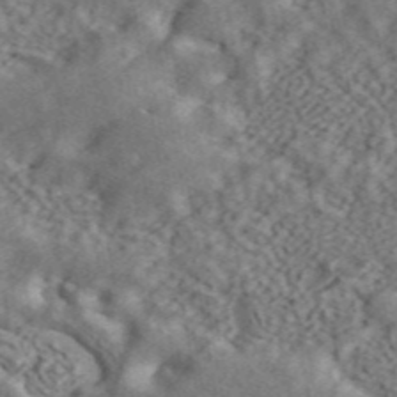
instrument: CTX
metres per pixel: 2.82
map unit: ANa
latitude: 45.3670
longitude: 45.8422
